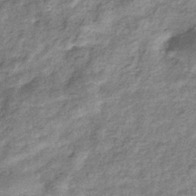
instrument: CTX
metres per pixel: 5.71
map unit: eHb
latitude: -37.5399
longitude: 78.9919
